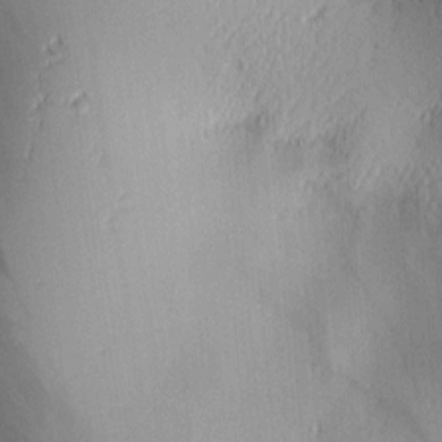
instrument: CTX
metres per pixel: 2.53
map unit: lAa
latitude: 2.1389
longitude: -116.2900
